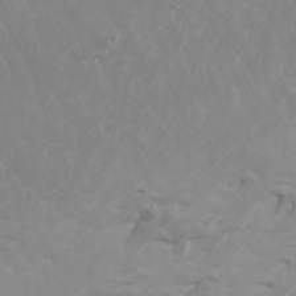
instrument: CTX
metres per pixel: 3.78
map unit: Htu
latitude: -4.4818
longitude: -88.8380
